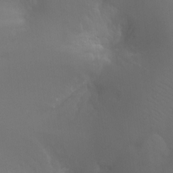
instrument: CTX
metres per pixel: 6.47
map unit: Ht
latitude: -12.0094
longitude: -44.8569
